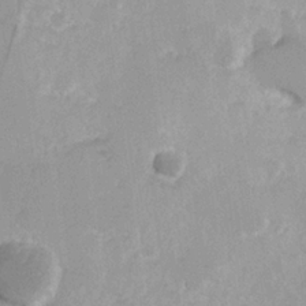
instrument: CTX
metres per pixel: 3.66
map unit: Hve
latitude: 24.3845
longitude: 145.1809
